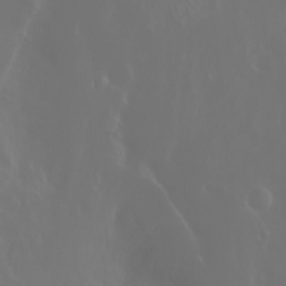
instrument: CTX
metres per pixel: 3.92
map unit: Ht
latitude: -2.8785
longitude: -60.5923
